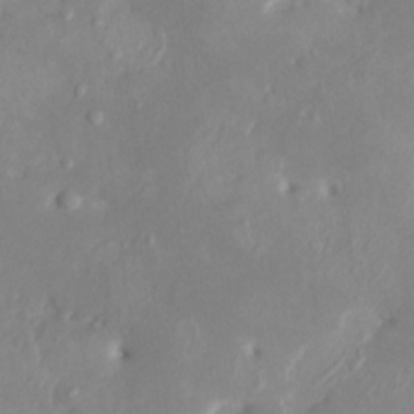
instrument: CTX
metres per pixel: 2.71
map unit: HNhu
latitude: 7.6316
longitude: -1.3103
